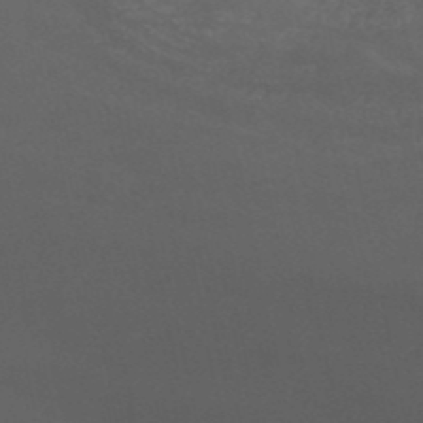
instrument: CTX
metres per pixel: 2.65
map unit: HNb
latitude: -50.7841
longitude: -43.2726
